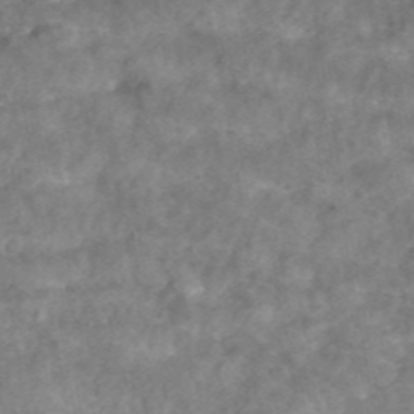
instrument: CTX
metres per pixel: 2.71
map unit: ANa
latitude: 43.9717
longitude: 24.3684
